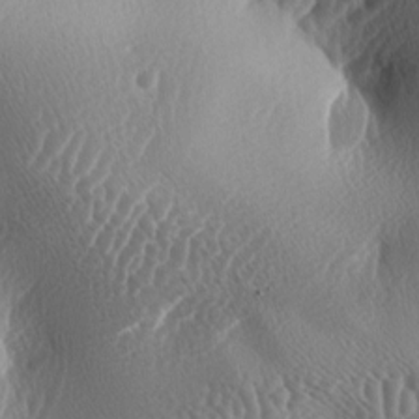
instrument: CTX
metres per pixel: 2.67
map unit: lAa
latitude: -5.8044
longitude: -128.8569
